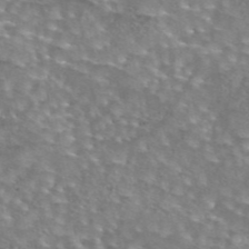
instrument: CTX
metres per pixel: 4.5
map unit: eAb
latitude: 44.4223
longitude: 104.6896
